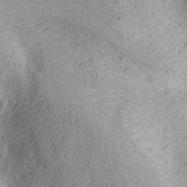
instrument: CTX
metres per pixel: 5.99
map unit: Nhu
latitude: -1.6155
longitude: -73.5749
